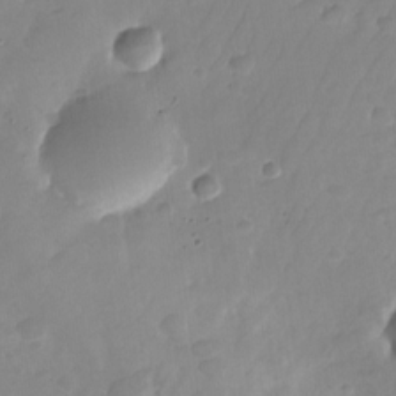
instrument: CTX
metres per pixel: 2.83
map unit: Nhu
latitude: -26.7652
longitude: -71.6316
